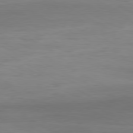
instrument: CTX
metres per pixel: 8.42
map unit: Hpe
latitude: -80.8030
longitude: 18.9164
